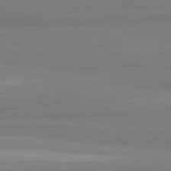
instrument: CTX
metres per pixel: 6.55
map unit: lApd
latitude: 81.6883
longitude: 179.0864
